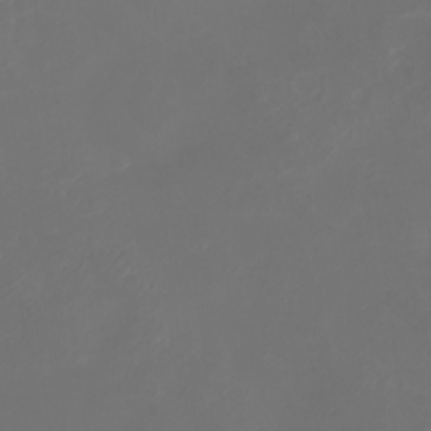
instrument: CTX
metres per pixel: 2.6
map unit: eHh
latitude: -1.5022
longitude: -78.6869
